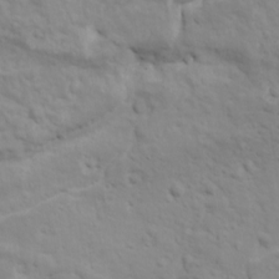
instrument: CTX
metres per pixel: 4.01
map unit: Ave
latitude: 18.5923
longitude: -133.0836
